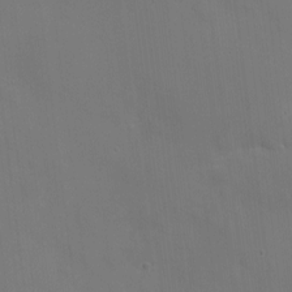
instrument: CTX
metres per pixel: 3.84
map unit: eHh
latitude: 5.1781
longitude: -69.1214
